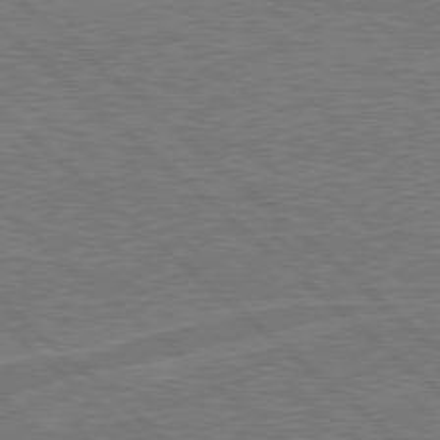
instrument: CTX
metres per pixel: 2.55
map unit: Hpe
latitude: 78.4034
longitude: -127.9150
